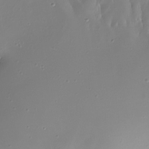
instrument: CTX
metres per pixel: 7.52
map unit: Nhe
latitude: -31.7288
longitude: -116.9514
